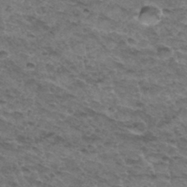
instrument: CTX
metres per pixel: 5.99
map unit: Hto
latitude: 33.0647
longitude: -48.3467
